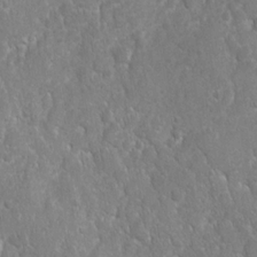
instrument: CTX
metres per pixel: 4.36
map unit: Ave
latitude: -10.8408
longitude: -119.9906
